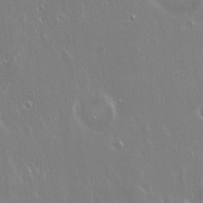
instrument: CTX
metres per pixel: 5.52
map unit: Hto
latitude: 18.4979
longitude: -56.9702
